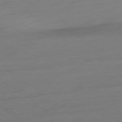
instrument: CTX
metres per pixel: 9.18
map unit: Ap
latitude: -78.8219
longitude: -77.0458
